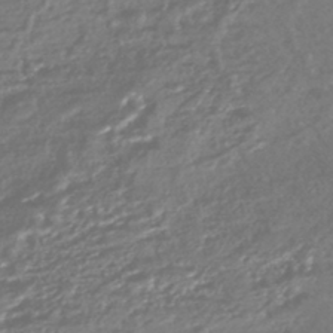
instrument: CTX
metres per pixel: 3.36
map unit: HNhu
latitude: -44.8975
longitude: 98.3306
